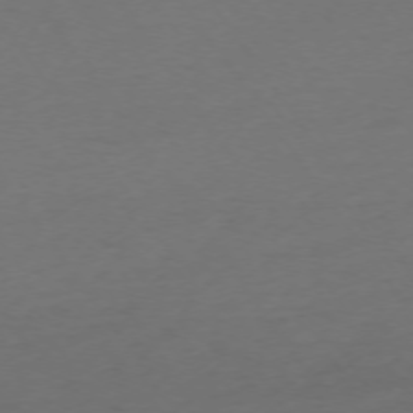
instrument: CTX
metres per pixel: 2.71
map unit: Ap
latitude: -74.5196
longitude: -71.9528
